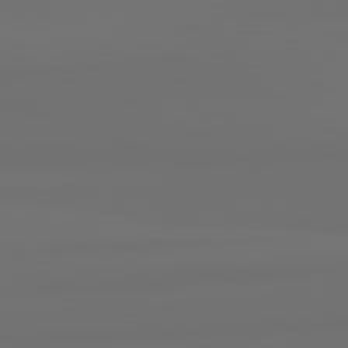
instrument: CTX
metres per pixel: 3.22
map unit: lApd
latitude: 82.2144
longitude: 163.6722
